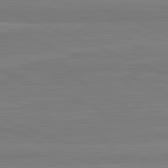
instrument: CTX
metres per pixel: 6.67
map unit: lApd
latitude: 81.9150
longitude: -174.1200
